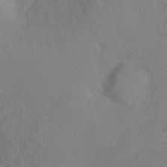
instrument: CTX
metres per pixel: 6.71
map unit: Ht
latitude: -9.2943
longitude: -36.7813
